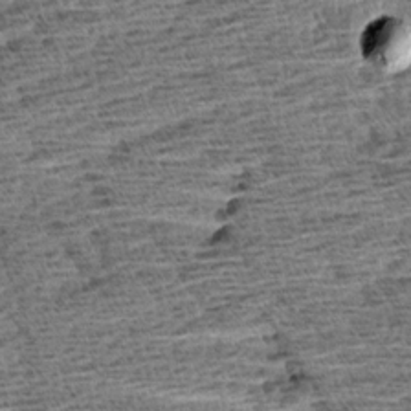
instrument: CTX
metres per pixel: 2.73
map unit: Aa
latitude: 7.6316
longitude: -137.6505
